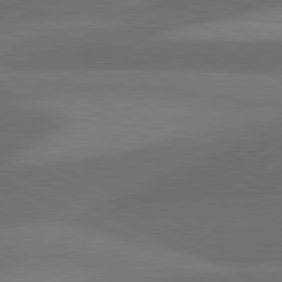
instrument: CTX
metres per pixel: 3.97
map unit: lApd
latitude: 81.2726
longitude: 126.2361
